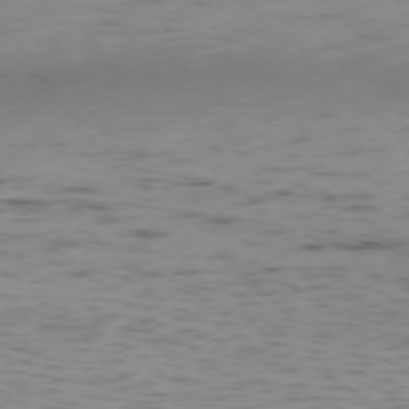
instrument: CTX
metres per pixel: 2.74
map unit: Ap
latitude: -75.0109
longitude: -79.9150
